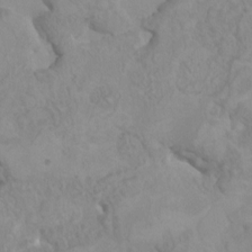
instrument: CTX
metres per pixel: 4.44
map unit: HNhu
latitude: 3.4615
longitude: -3.0647
